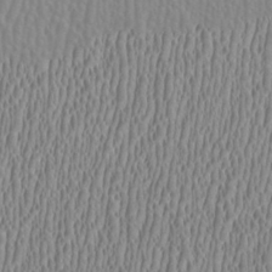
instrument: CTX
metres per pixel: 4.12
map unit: HNhu
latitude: 0.4979
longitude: -0.2522
